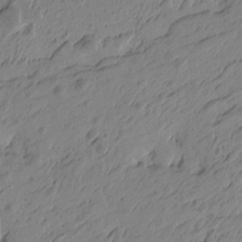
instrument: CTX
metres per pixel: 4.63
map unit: Htu
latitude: -5.3887
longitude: -179.4616
